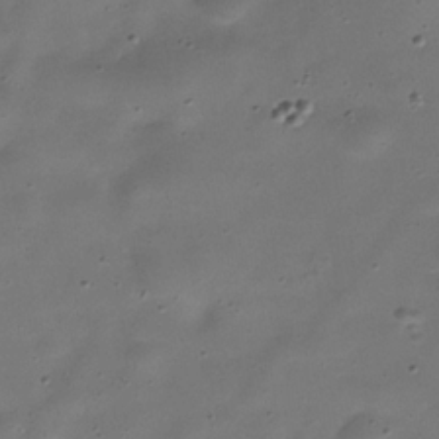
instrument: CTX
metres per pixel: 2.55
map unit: Hve
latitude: -30.9919
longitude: 93.1053
